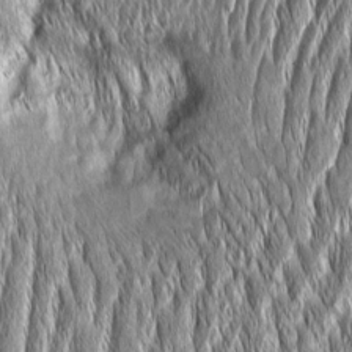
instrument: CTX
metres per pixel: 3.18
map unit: Aa
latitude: 7.6694
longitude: -131.1970
